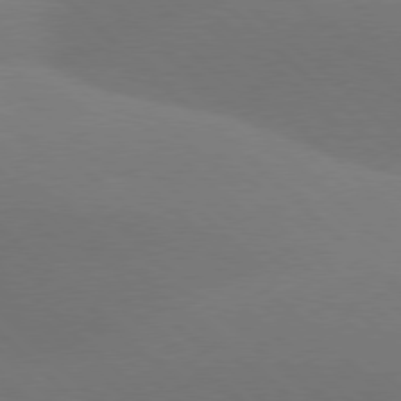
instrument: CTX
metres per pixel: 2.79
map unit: lApd
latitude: 77.5749
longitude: -51.6882
